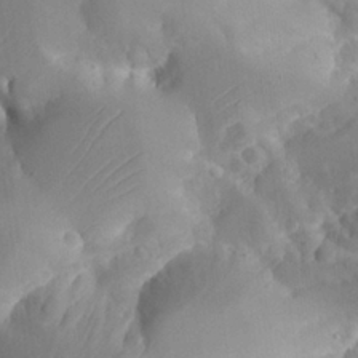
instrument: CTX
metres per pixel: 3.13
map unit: Aa
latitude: 23.3104
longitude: -127.6505
